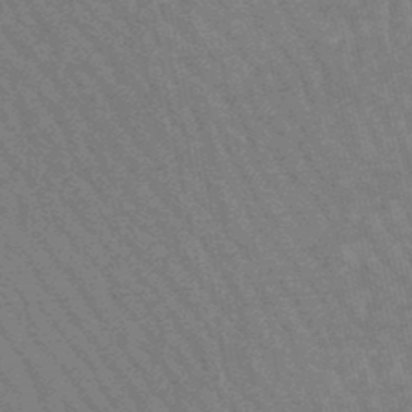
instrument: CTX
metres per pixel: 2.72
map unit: lHb
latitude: -48.3873
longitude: 82.7463
